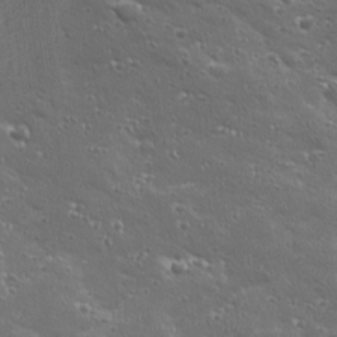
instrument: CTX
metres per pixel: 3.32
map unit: Ave
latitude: 19.0269
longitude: -137.1403
